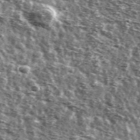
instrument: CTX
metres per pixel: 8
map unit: Ave
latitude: 41.8394
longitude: -106.4601
